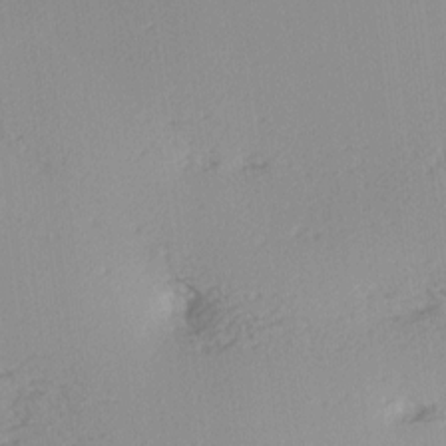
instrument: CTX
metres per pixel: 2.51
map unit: Hve
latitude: 3.5560
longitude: -121.8962
